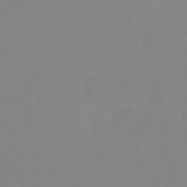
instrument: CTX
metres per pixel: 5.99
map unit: eHb
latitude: -50.4440
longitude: 73.8989
